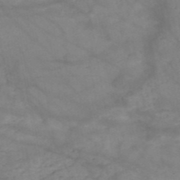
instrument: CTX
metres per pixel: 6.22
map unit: HNb
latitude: -50.6329
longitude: -40.0255
